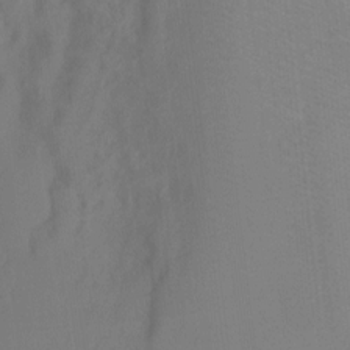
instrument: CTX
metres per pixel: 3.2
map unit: Ht
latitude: -3.1998
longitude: -27.6127
